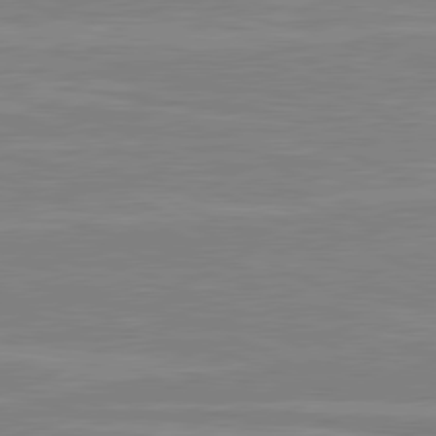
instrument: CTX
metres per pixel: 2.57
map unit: lApd
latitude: 80.8758
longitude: 169.9556
